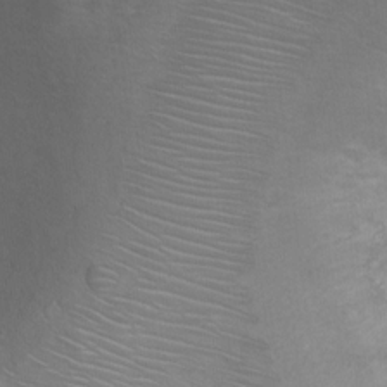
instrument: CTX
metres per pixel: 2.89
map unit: Ht
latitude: 3.2537
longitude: -28.9702
